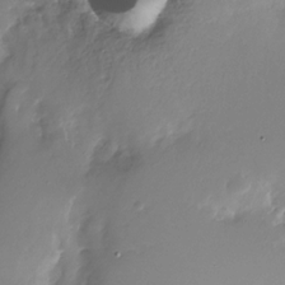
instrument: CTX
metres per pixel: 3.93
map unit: Nhu
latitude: -28.8786
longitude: -79.8584
